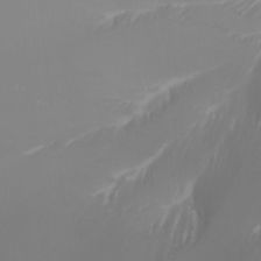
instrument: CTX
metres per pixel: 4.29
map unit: Nhu
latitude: -7.8611
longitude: -91.3482
